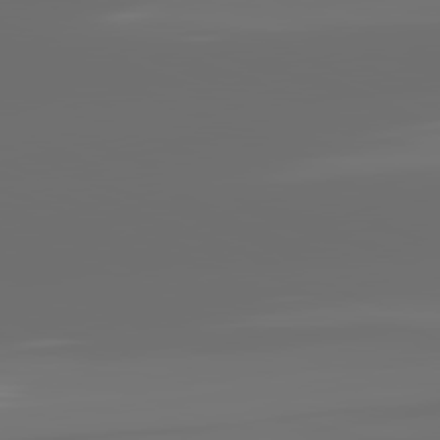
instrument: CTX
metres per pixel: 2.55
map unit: lApd
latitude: 81.8961
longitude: -165.1592
